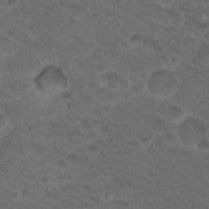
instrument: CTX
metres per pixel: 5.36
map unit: Nhu
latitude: 19.0836
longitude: -32.5546
